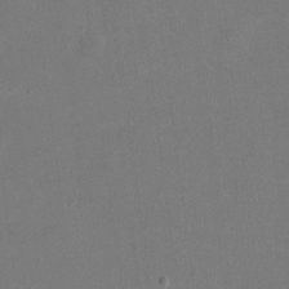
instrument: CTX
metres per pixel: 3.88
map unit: eHh
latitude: 18.9891
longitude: -70.8002
